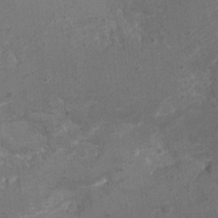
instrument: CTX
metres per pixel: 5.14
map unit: Ht
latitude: -1.0298
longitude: -15.9717
